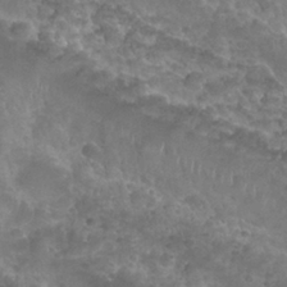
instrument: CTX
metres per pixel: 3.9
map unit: Nhu
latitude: 27.9150
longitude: -54.5735
